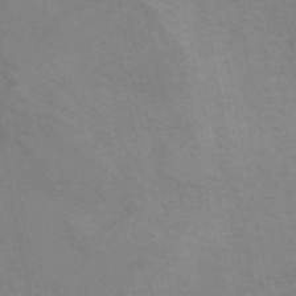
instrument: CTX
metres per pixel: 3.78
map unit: ANa
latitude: 46.7624
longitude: 25.8989
